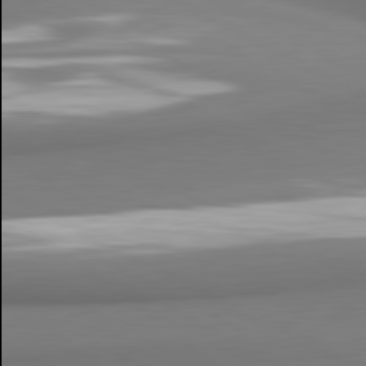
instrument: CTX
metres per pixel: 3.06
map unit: lApd
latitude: 81.0269
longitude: 178.0094
